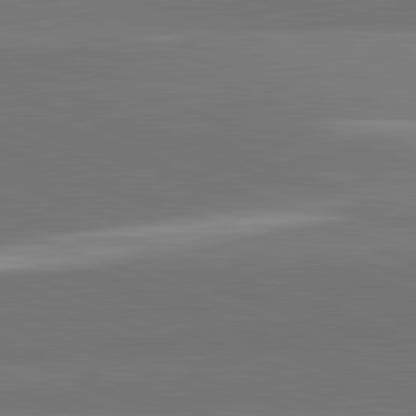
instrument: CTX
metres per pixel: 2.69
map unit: lApd
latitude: 82.2144
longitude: 149.4833
